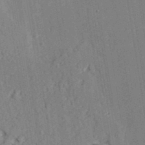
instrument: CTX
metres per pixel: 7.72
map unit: lAvf
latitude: 27.5182
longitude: -109.7071
